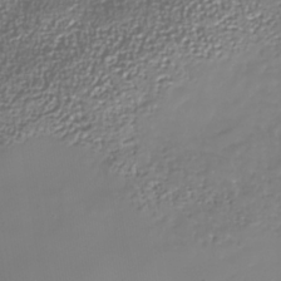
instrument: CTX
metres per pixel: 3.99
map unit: Nhe
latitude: -37.0486
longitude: -90.1011
